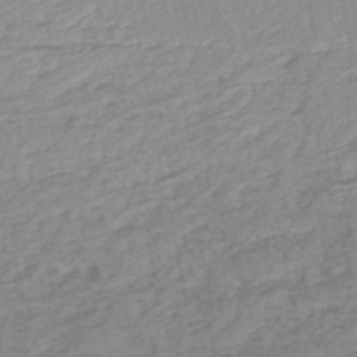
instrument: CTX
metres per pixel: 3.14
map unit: lHb
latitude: -46.2172
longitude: 70.8975
